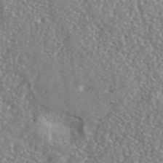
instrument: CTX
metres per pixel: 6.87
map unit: lHvf
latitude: 42.3845
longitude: -89.7072
